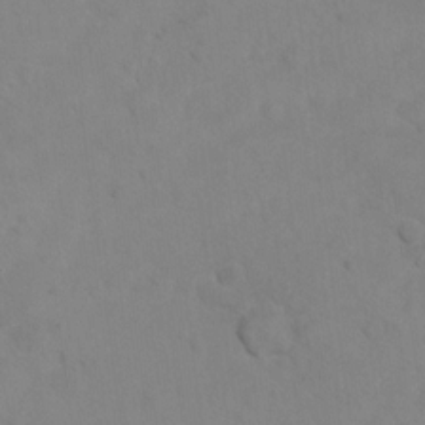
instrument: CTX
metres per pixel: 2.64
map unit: Hto
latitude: 12.1011
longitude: -37.3671
